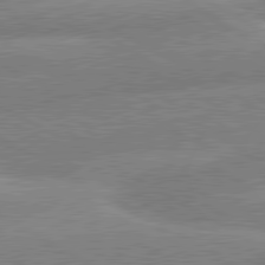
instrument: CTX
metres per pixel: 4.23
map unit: lApd
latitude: 80.9325
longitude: -162.6302
